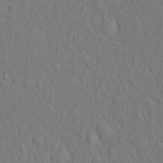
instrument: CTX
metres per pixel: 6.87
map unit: eHh
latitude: 1.5749
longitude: -56.2144
